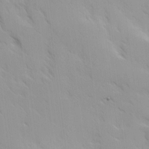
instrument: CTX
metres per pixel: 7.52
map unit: Ave
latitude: 9.5182
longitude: -103.4615
